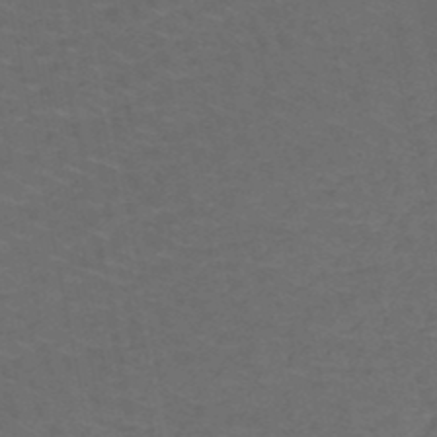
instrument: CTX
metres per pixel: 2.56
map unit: HNb
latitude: -50.2928
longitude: -48.1956
